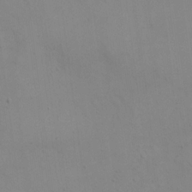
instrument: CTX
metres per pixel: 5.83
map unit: eHh
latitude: 21.1781
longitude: -61.4615
